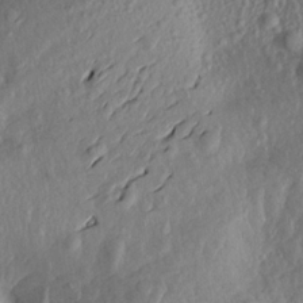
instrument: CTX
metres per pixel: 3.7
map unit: Aa
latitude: 18.4601
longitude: -144.5357
